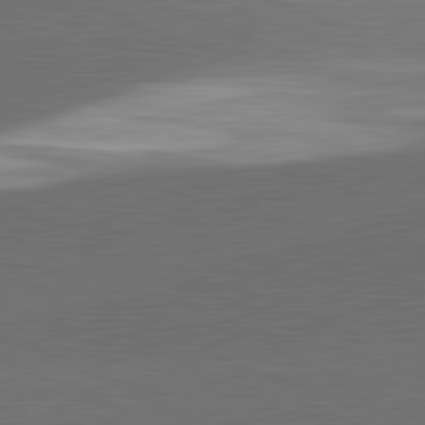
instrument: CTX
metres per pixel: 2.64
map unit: lApd
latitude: 81.8016
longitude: 136.5195
